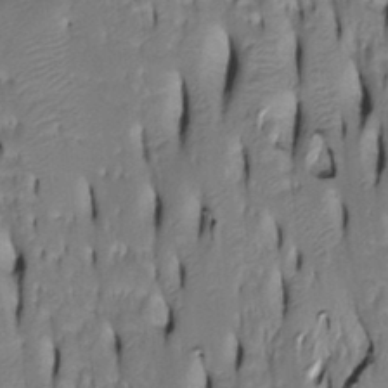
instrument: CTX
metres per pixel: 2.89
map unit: Htu
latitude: -5.1431
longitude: 150.6896
